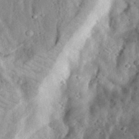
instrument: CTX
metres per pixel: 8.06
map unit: eHh
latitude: 34.1200
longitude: -78.7058
